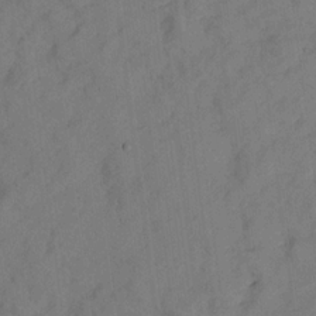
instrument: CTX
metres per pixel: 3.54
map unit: lHvf
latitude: 14.8380
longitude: 178.3495
